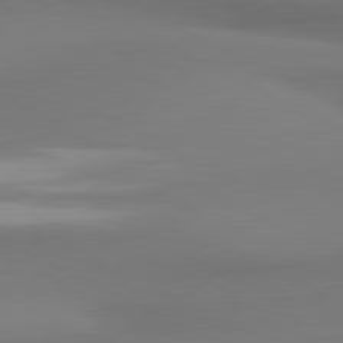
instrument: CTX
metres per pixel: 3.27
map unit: lApd
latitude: 81.3859
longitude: 173.0486
